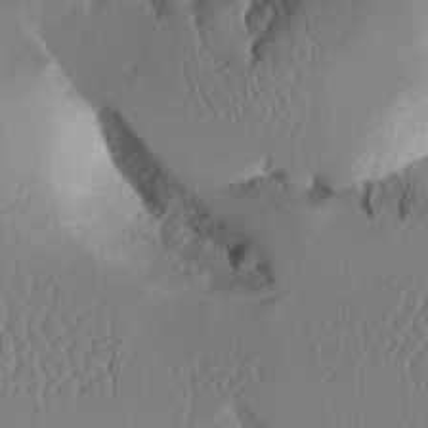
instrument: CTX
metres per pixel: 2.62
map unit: Aa
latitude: 10.9703
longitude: -127.5938
